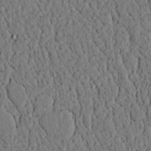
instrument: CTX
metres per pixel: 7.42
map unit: lAvf
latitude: 4.6301
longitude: 166.9164
